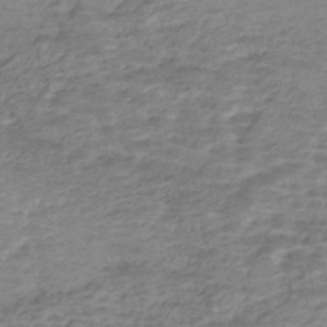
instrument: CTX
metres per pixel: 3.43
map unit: Nhe
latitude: -47.8989
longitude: -171.1214
